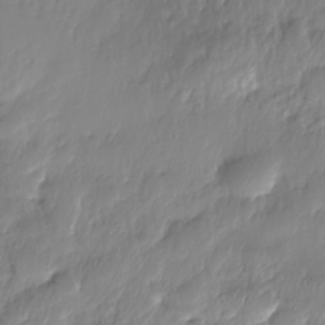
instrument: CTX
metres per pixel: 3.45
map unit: Nhe
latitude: -36.2739
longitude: -179.2537
